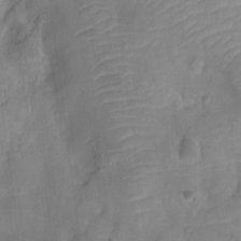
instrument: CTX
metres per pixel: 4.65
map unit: Ht
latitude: -9.5966
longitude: -22.4979
